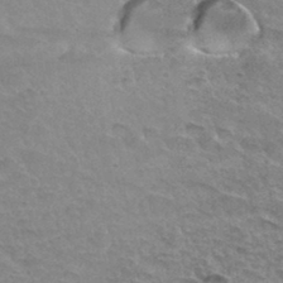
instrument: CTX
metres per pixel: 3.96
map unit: Hto
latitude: 34.7435
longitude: -45.5749
